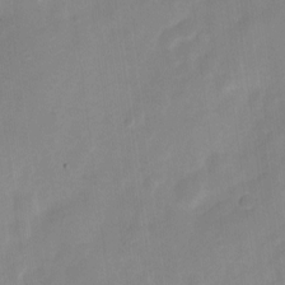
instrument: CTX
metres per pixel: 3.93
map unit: Nve
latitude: -21.4076
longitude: 107.5588
